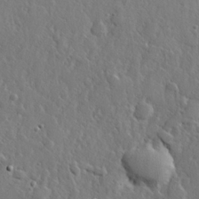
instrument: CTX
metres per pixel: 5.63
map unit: lHvf
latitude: 22.9514
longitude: 144.8219
